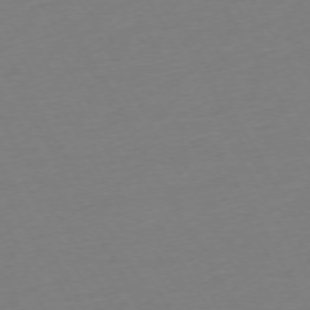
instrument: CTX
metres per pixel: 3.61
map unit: Ap
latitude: -73.9178
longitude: -68.9703
